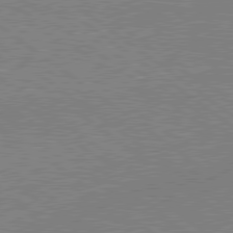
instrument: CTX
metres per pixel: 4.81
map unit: lApd
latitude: 79.4616
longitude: 167.1242
